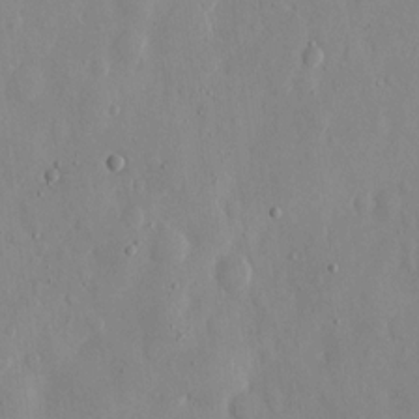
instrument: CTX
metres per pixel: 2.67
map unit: eHh
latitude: 12.4601
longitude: -69.4993
